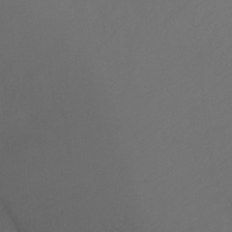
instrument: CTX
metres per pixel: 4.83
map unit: Ht
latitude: -7.9367
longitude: -33.3860
